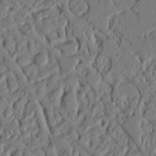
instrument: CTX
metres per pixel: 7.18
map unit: Nhu
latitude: 20.4790
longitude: -77.5371
